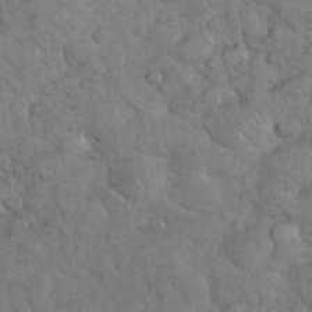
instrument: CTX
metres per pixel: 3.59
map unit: eHh
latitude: 33.9339
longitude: -66.1199
